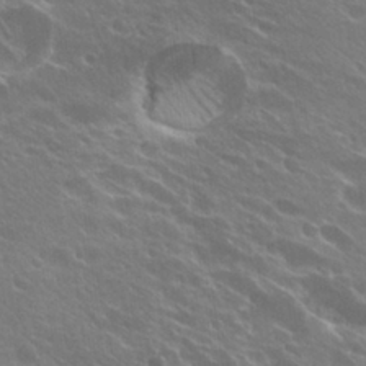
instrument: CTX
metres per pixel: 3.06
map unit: Hto
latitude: 27.5182
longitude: -41.4048
